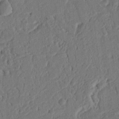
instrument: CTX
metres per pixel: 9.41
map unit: Ht
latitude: 9.7828
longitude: -76.3467
